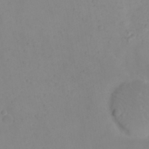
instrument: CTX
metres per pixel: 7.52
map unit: eHh
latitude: 21.4427
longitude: -64.9325
